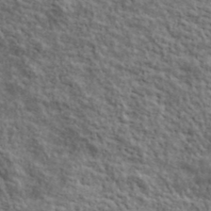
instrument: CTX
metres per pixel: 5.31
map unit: lHvf
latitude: 39.5938
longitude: -88.8191
